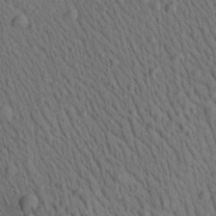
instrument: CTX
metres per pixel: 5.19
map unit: Aa
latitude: 22.9892
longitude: -138.9703
